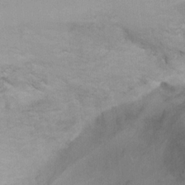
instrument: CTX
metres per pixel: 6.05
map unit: Ht
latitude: 4.3656
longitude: -29.0080
